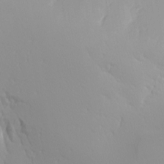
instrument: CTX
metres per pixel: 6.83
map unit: Ave
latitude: 3.1214
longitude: -113.3293
